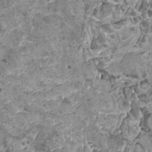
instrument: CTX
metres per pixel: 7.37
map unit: HNhu
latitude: 0.2711
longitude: 2.2361
